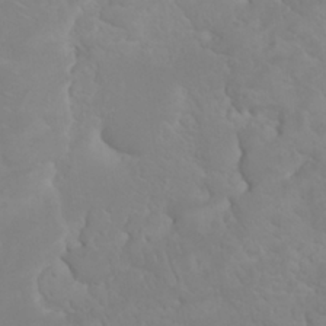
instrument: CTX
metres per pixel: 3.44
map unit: eHh
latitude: 25.4237
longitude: -64.6490
